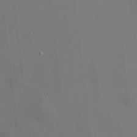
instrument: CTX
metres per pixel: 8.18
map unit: HNhu
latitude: 10.0444
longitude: 10.4818
